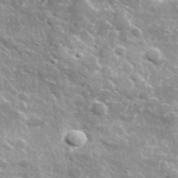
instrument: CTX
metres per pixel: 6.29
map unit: lHvf
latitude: 36.6491
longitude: -88.5735
